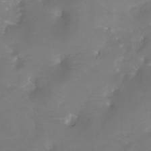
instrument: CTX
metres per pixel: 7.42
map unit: Htu
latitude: -13.3321
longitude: -46.3468
